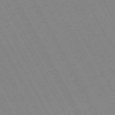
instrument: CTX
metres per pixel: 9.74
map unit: Hpe
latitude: -72.2172
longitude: 11.1998
